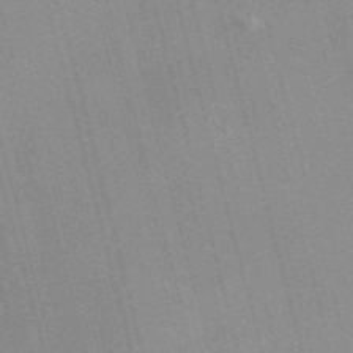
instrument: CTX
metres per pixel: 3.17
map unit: Nve
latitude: -57.5588
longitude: 62.5762
